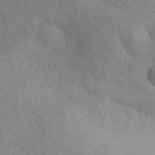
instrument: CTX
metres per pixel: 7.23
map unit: ANa
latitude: 42.1389
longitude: 52.2550
